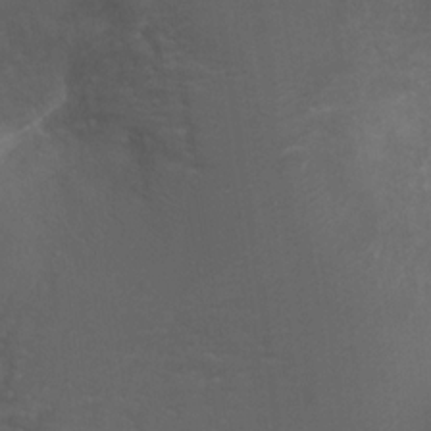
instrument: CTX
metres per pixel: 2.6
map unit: Ht
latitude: 2.1955
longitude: -28.4601
